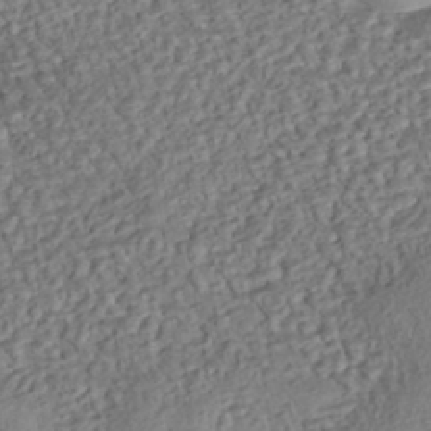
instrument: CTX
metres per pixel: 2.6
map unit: eHh
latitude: -43.3887
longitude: 121.3131
